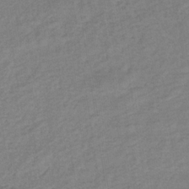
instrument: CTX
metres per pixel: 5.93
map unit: lHb
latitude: -33.9745
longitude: 64.9920
